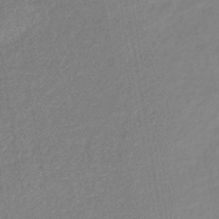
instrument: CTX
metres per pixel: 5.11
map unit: lHb
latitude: -40.3684
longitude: 71.3888
